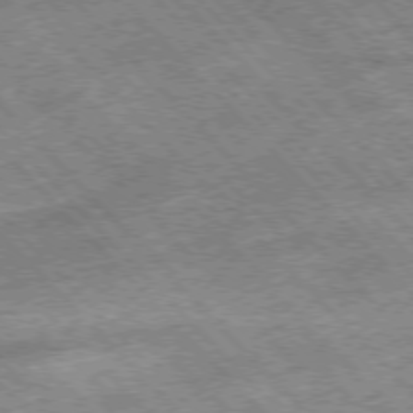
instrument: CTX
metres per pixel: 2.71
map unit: Hpe
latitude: -77.0109
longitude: 13.1053
